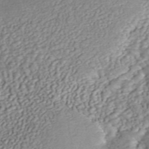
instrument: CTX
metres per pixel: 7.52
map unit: ANa
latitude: 45.7639
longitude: 36.9919
